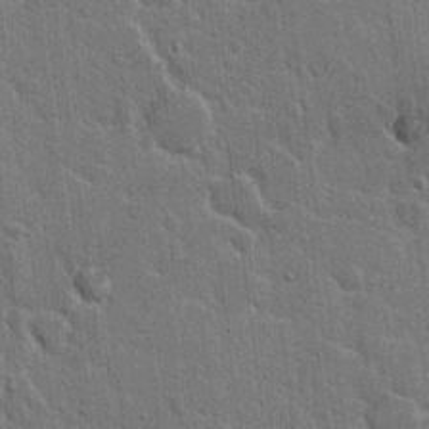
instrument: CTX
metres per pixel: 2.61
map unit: Hto
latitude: 15.8962
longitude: -34.5545
